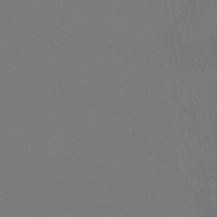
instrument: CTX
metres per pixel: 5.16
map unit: eHb
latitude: -51.0486
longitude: 70.0283
